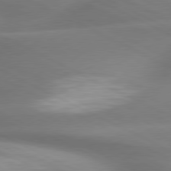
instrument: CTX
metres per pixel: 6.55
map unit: lApd
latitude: 79.4994
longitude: -120.5357
